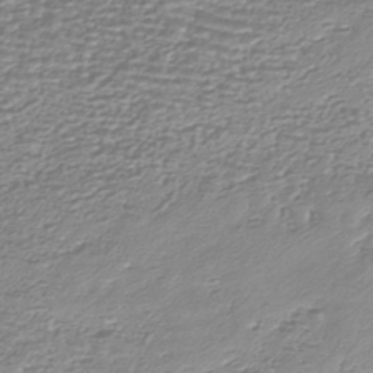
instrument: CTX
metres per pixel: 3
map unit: HNhu
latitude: -44.3306
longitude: 98.7463
